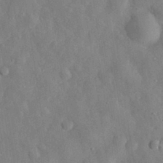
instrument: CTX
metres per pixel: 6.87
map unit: eHh
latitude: 29.8772
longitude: -76.6112
